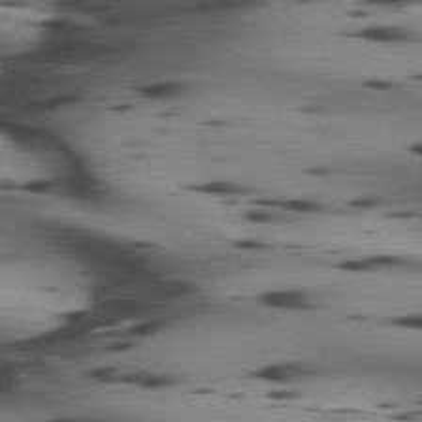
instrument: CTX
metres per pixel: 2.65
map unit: lApd
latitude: 74.8191
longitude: -64.1389
